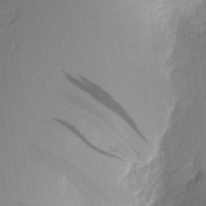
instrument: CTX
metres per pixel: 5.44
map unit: Nhu
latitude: 2.3278
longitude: -76.5923
